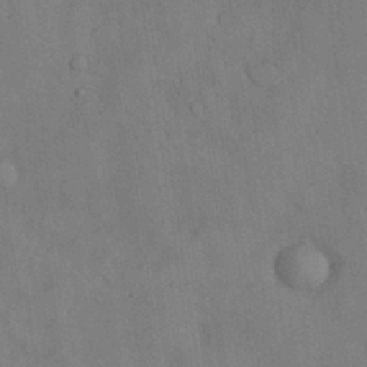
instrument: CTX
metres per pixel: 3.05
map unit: Nhu
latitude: 28.5357
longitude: -69.9528
